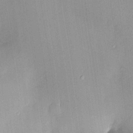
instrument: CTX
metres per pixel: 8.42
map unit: HNhu
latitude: 4.9892
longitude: 13.0298
